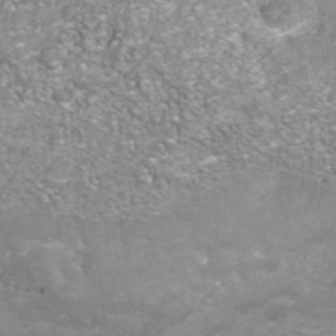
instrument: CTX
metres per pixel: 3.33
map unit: Nhu
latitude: -41.1431
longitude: -85.1970
